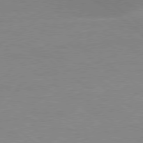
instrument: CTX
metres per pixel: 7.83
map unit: Hpe
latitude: 78.2712
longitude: -126.7435
